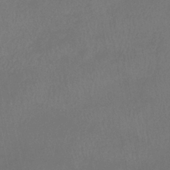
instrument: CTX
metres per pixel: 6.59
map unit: eHb
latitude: -39.2187
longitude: 76.5574
